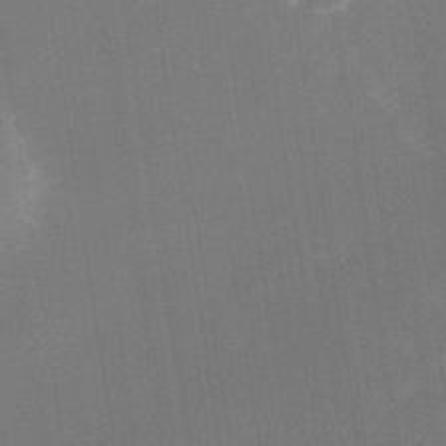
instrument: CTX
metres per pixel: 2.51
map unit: Nhe
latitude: -38.4251
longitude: -118.9891
